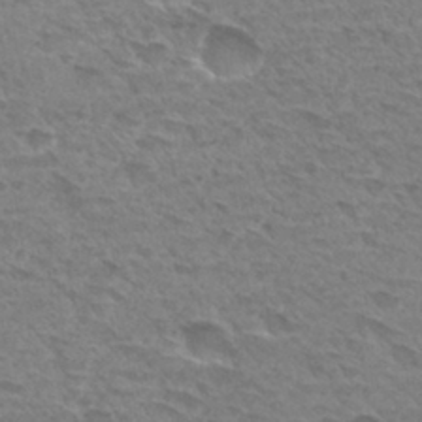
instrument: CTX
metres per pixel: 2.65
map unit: Hto
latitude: 30.7625
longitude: -47.8395
